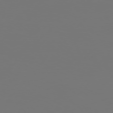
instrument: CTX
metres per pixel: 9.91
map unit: Hpe
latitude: 75.6316
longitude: -129.6316
